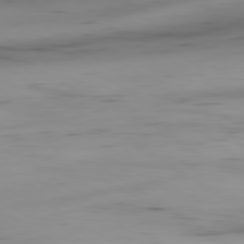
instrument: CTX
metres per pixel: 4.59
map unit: Hpe
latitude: -80.4818
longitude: 17.7478
